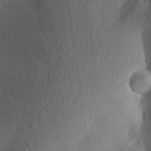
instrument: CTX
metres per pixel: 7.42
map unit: Aa
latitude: 30.0822
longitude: -145.2348
